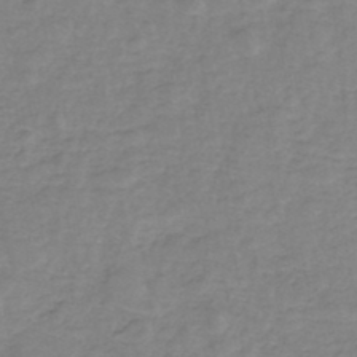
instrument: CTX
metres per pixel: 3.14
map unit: eHh
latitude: -45.5210
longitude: -29.6127
